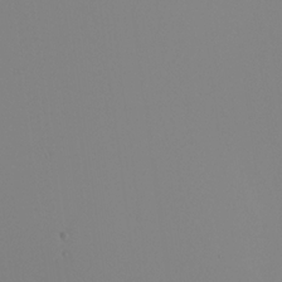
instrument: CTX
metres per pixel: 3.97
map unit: Nhu
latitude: -6.0850
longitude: -95.0648
